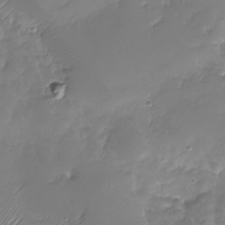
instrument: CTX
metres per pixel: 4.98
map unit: Nhu
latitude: -27.7477
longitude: -60.1389
